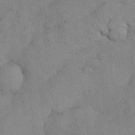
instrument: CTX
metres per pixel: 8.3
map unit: Nhu
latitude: 27.8017
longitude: -70.7057
